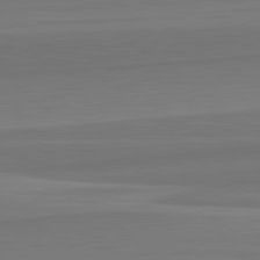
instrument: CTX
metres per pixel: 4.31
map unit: lApd
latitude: 82.6112
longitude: 169.0675
